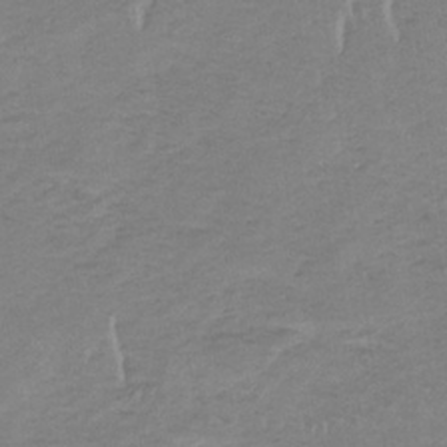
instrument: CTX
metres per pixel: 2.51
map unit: lHb
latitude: -33.9178
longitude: 68.8974
